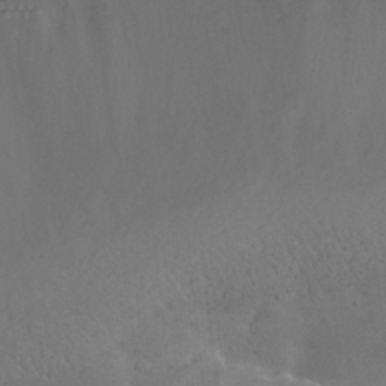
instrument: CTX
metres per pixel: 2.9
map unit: Nhu
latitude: 30.5357
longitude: -57.5371
